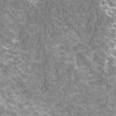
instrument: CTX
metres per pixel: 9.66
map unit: HNhu
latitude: 1.6882
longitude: 0.3118
